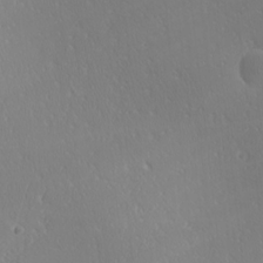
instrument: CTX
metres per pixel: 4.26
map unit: Ave
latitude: 20.6302
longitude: -137.7261
